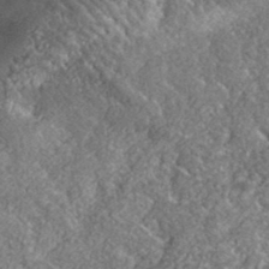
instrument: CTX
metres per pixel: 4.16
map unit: lHvf
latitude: 37.8961
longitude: -88.0822
